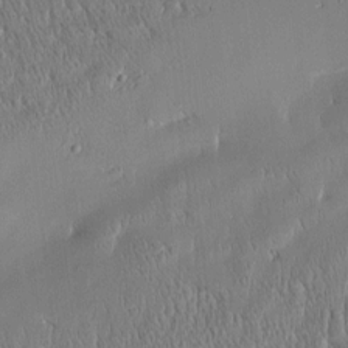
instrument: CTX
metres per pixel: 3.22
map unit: Htu
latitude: -4.8786
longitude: 174.7274
